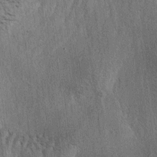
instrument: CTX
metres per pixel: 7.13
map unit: lAa
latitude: -4.8597
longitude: -125.9339
